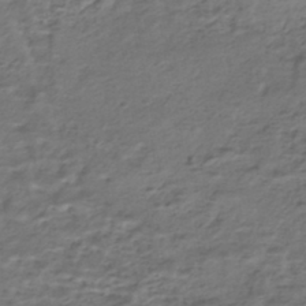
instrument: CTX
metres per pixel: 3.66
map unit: HNhu
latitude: -43.4643
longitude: 100.8219
